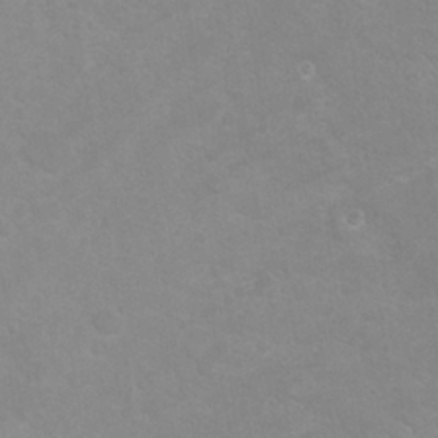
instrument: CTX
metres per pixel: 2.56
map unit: Nhu
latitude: 24.1388
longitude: -61.9339
